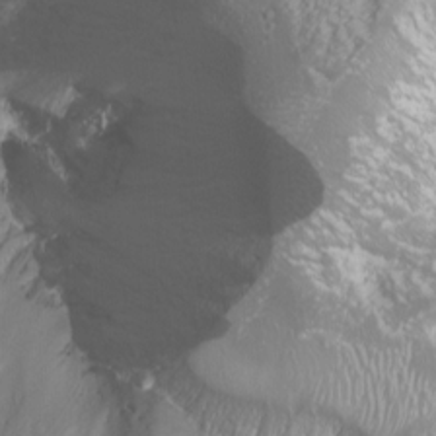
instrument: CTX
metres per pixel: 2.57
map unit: Nhu
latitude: -9.7478
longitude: -69.4426
